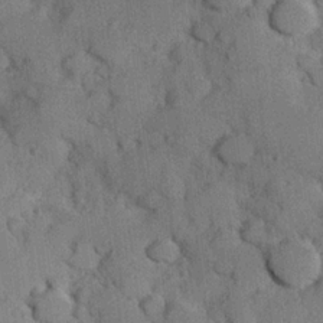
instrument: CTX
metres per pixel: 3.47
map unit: Hve
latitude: 23.9906
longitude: 148.1606
